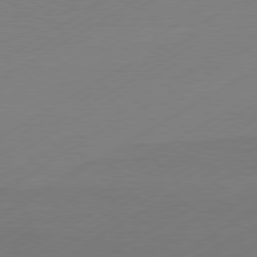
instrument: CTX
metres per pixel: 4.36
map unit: Hpe
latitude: -81.0109
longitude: 14.1417
